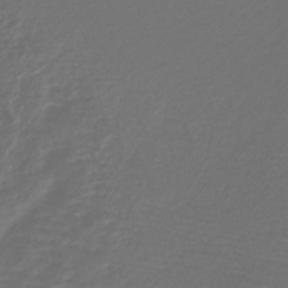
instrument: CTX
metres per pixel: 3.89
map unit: lHb
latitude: -43.8422
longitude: 71.2565
